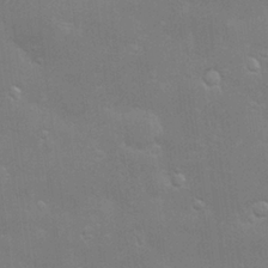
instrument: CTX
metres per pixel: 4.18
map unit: Hve
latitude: -10.9731
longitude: 174.4440
